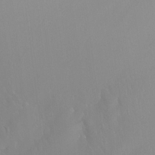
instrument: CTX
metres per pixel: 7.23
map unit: Htu
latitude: -15.7478
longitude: -47.4049
